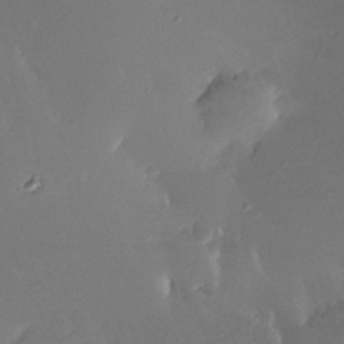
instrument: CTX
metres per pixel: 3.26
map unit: Nhe
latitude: -31.5966
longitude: -116.1767
